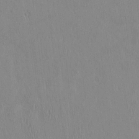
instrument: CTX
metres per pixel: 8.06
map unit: HNhu
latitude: -4.5384
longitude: 14.8975
